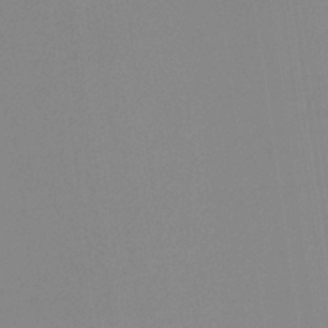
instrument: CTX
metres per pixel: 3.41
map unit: HNb
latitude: -36.1983
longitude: 54.8219
